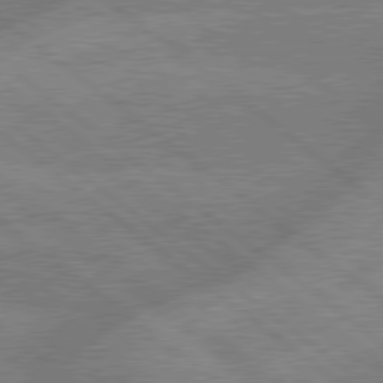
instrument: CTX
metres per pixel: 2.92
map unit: Hpe
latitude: 79.2537
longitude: -152.8569
